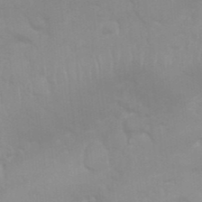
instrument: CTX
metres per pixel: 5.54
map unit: Nhu
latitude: 26.7813
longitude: -61.7827
